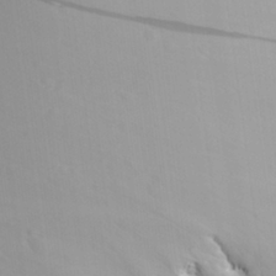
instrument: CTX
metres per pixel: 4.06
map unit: Aa
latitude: 27.7072
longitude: -144.6490
